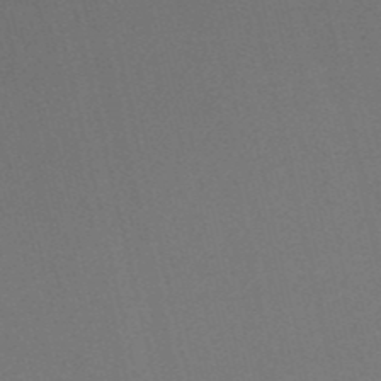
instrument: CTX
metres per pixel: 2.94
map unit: eHh
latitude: -53.3131
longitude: -25.5371
